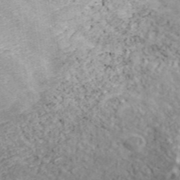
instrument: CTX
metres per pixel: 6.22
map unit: ANa
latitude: 45.1781
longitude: 21.0675
